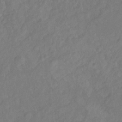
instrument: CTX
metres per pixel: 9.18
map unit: Hto
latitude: -7.9745
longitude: -39.8205
